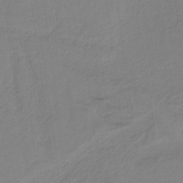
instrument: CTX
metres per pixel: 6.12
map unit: HNb
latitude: -37.2565
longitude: 56.1983
